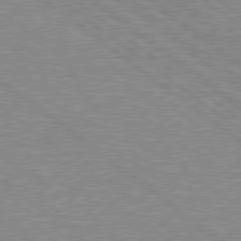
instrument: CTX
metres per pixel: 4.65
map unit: Hpe
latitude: 78.6491
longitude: -144.8191
